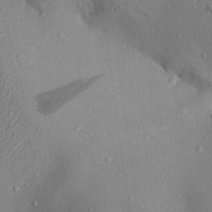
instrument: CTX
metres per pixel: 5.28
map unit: Aa
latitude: 28.4034
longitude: -133.3860
